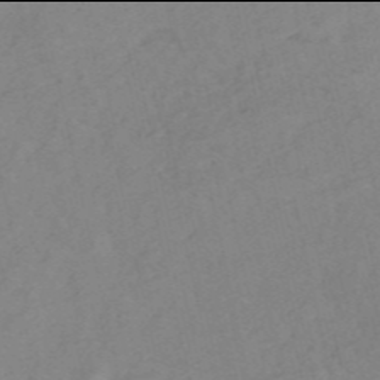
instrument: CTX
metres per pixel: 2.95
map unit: HNb
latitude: -54.0094
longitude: -42.1389
